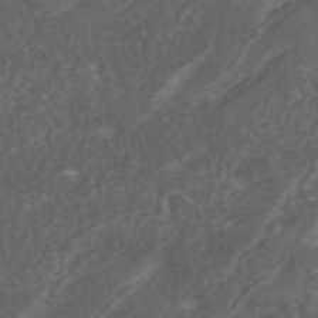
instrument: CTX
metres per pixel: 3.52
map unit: ANa
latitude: 45.6694
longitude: 27.0864
